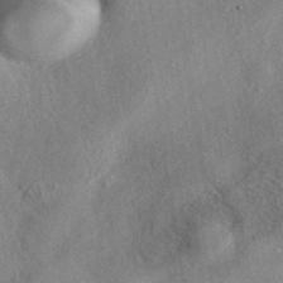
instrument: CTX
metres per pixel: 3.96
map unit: eAb
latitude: 40.4412
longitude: 107.6911
